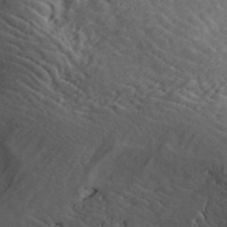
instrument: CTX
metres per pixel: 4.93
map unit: ANa
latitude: 42.0255
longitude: 29.9556
